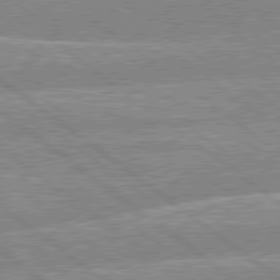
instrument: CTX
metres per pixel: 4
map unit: lApd
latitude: 79.2537
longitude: -156.4412
